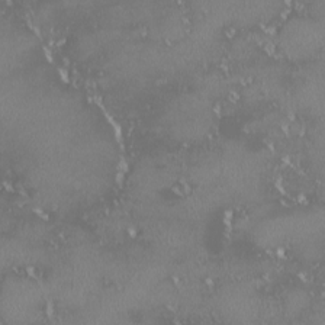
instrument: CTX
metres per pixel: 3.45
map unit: HNhu
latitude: -2.0849
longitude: 11.5210
